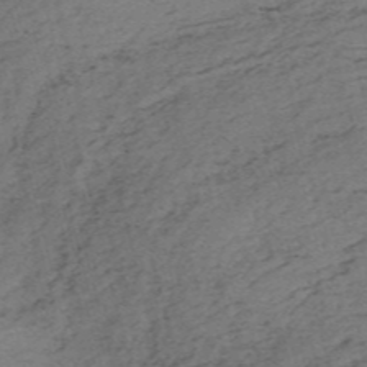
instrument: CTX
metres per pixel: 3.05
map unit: HNb
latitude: -54.8408
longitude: -46.2712
